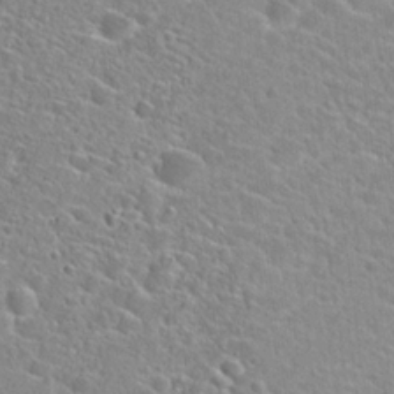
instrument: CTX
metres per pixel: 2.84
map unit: Hto
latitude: 24.0822
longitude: -45.1214
